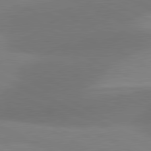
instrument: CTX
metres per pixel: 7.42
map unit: lApd
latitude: 80.9892
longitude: 126.3684
